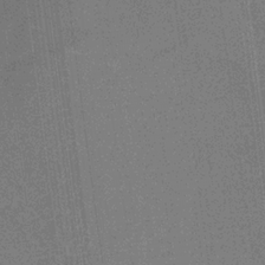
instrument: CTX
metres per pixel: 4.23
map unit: HNb
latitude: -32.2551
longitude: 57.0486
